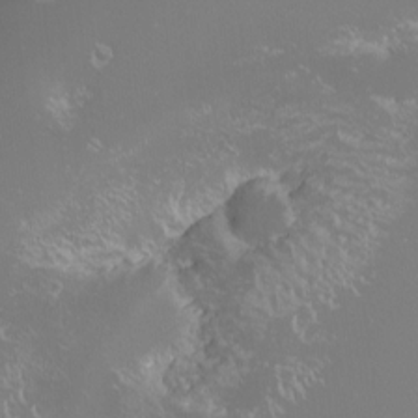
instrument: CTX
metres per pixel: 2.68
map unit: HNhu
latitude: -1.5211
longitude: 10.7463
